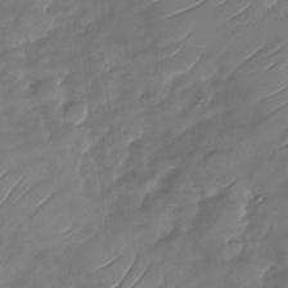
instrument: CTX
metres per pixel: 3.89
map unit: Nhu
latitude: -28.9164
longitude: -73.5372
